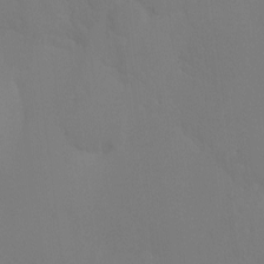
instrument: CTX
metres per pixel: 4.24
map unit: Ht
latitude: -10.3684
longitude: -46.0444
